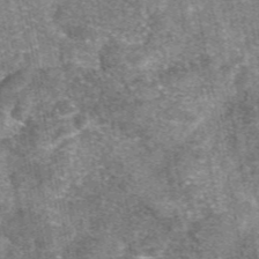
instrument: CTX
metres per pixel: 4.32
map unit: eAb
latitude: 47.2915
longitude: 106.6519
